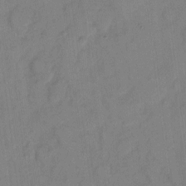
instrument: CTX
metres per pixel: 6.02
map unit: eHh
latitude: 7.9528
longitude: -65.7639
